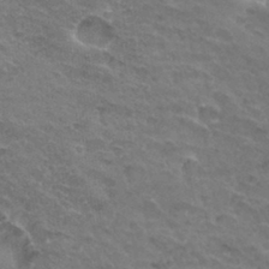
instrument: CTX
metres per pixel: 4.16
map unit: Hto
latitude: 32.7057
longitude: -46.7436
